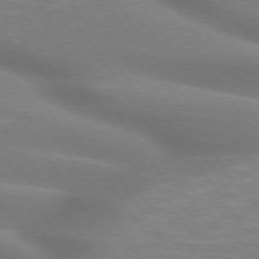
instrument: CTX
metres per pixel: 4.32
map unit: lApd
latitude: 74.7246
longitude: -58.9703
